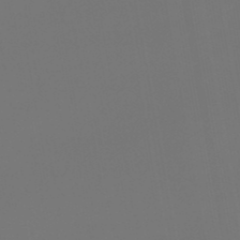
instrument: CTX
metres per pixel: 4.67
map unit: lHb
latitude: -47.6910
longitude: 71.3132
